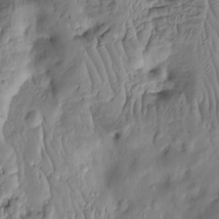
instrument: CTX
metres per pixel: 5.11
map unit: Htu
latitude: -5.9367
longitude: 154.7463
